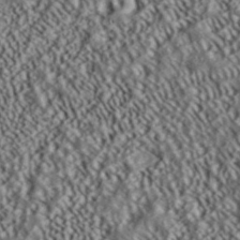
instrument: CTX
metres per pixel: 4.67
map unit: ANa
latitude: 39.6316
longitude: 30.1794
